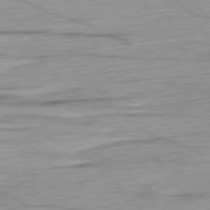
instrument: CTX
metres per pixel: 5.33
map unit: Ap
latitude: -78.5195
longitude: -78.8758
